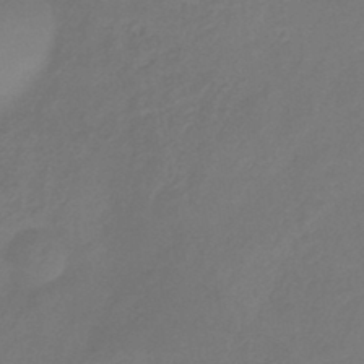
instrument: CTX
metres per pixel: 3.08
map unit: HNhu
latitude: -29.6155
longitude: 68.3495
